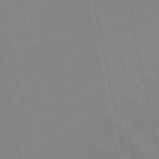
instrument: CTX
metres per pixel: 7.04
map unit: lHb
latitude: -48.6330
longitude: 75.4077
